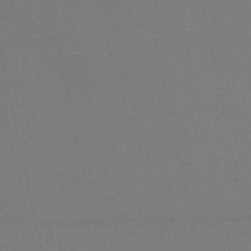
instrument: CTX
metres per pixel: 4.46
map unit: HNb
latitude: -51.3510
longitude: -43.0647
